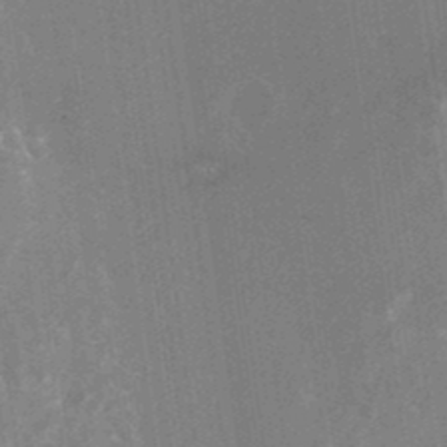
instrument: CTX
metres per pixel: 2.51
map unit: Nhu
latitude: -24.8408
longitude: -73.2159
